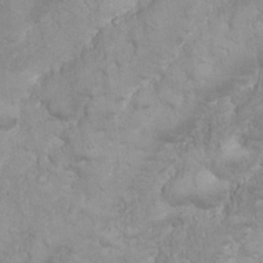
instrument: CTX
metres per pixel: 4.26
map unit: Nhu
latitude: 24.2333
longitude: -59.6883
